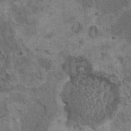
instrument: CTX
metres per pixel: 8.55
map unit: HNhu
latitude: 3.7449
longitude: 4.8219
